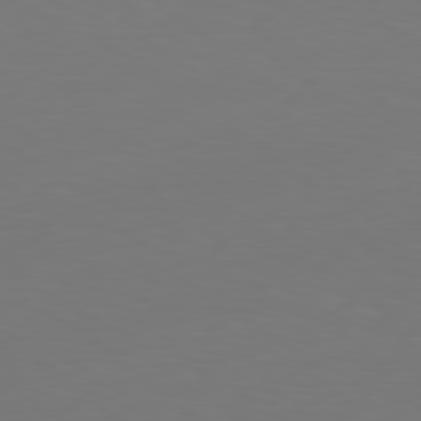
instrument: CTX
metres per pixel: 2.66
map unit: Hpe
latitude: 77.8961
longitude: -122.5357
